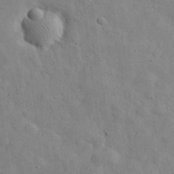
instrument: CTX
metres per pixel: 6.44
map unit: eHh
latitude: 30.9136
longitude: -71.6127
